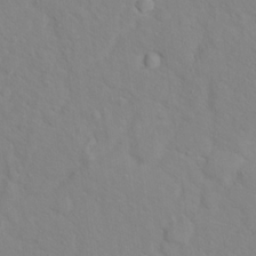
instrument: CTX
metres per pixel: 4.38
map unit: Hto
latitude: 17.4993
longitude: -36.2712
